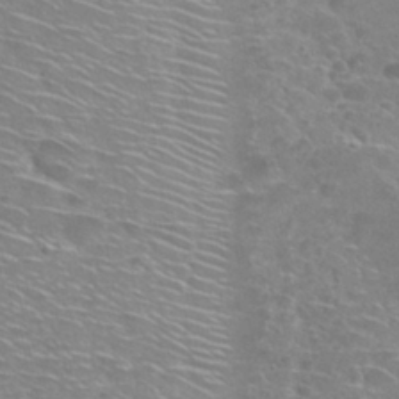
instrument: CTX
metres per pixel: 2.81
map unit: Nhu
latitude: 28.8947
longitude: -48.6113
